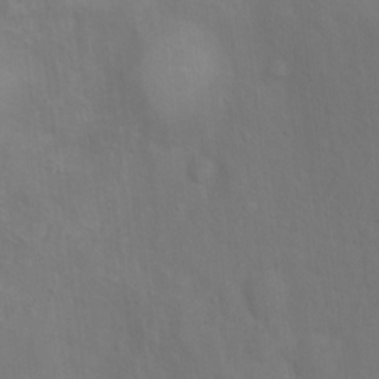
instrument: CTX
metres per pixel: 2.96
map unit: Ht
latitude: 10.8947
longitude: -40.6490
